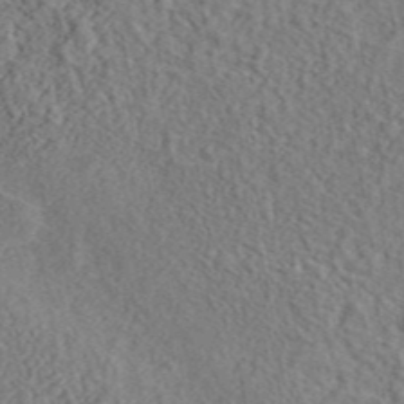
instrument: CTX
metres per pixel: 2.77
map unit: ANa
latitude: 44.8758
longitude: 47.6722
